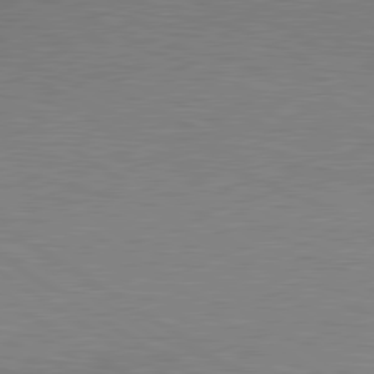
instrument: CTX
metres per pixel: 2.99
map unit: lApd
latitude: 80.1956
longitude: 127.0864
